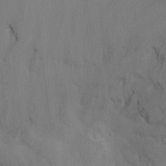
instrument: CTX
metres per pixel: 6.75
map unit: Ht
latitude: -17.1998
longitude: -47.5183
